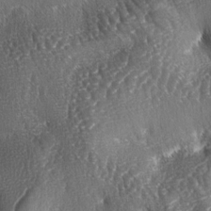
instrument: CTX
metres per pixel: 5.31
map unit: lAa
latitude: -4.7085
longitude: -127.9528
